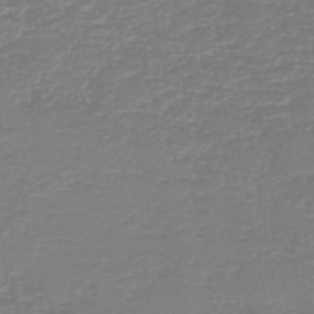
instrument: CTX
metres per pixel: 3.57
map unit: HNb
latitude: -46.6896
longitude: 52.5573
